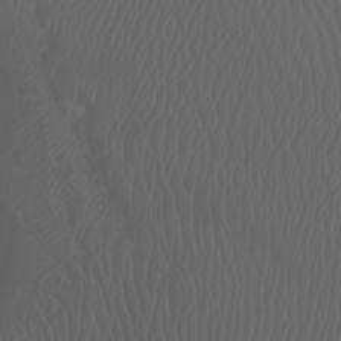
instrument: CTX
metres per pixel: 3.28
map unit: Nhu
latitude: -7.5021
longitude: -85.1214
